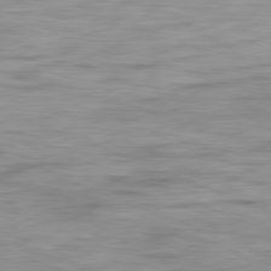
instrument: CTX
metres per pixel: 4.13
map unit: Ap
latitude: -81.5210
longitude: -80.3467
